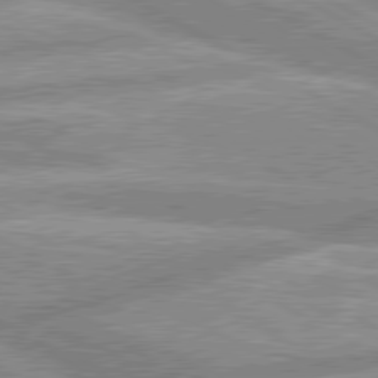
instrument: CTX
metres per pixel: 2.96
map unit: lApd
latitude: 80.1767
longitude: -166.9135
